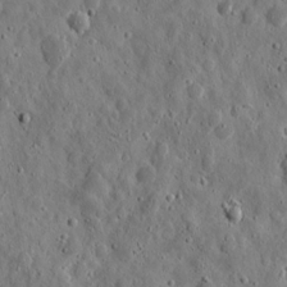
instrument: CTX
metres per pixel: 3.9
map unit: eHh
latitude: 11.1214
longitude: -73.6883
